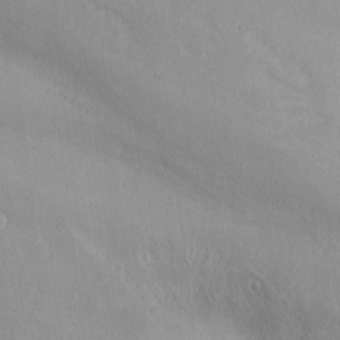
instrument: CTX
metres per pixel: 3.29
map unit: Ht
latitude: 0.8758
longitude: -44.4412
